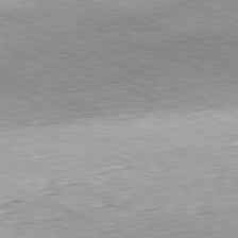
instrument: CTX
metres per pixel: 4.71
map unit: Hpe
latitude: -81.5210
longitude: 10.8975
